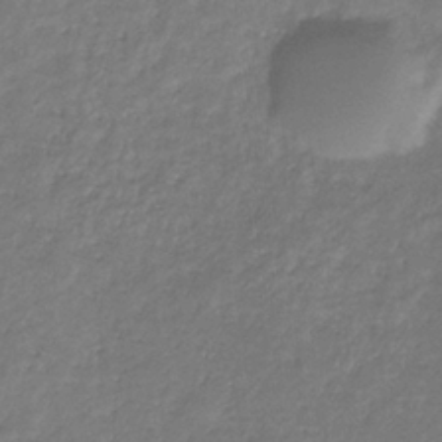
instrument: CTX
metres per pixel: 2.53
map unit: eHb
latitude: -30.9919
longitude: 71.6155
